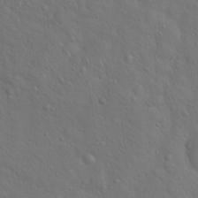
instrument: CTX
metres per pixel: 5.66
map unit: Hto
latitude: 19.0647
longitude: -53.7639
